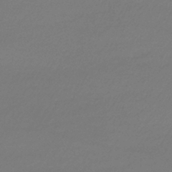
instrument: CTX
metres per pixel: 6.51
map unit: lHb
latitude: -40.6140
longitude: 69.8989
